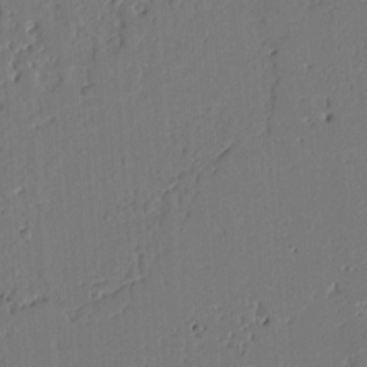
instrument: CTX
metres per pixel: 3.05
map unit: Ht
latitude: 10.6302
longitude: -78.0633
